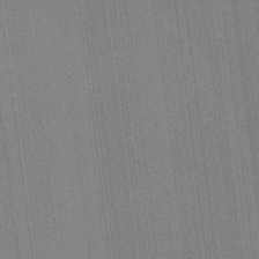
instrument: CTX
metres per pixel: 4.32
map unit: Nhu
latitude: 0.5357
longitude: -78.9514
